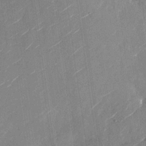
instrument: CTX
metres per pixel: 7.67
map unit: Nhu
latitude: -28.6330
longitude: -72.6680
